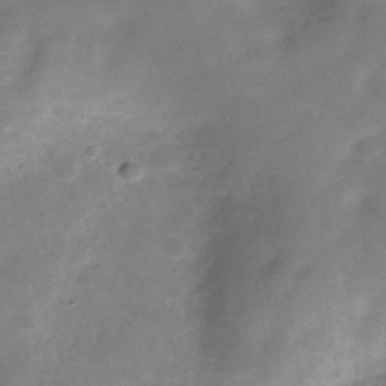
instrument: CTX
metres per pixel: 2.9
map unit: Hve
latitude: -30.7463
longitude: 92.3495
